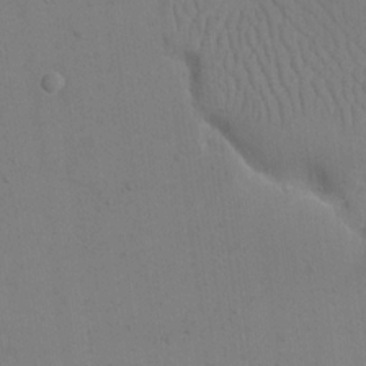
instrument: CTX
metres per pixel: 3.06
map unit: eHh
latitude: 16.9136
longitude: -67.0080
